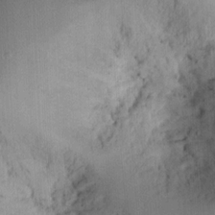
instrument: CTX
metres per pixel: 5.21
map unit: Ht
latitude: 11.0836
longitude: -74.3278
